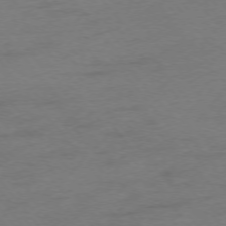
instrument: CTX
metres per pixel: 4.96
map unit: Ap
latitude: -75.4077
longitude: -72.3657
